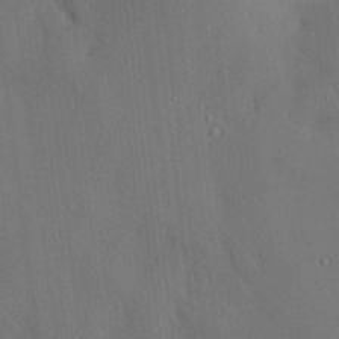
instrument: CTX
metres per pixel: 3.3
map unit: HNhu
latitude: 14.0255
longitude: 11.7478
